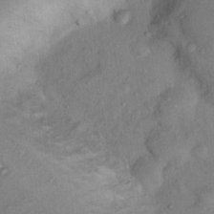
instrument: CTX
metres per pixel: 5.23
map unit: Nhu
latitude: 12.3845
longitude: -27.5749
